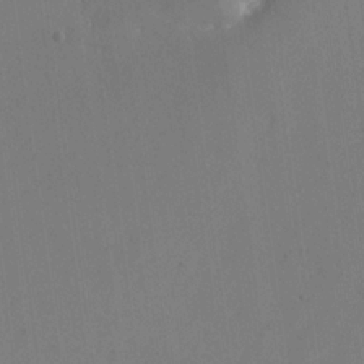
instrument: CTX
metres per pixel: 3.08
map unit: eHh
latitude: 18.6679
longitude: -67.5182
